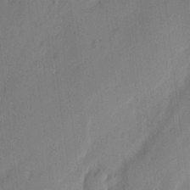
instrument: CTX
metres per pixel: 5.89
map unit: eHh
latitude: 2.8380
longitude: -76.9513
